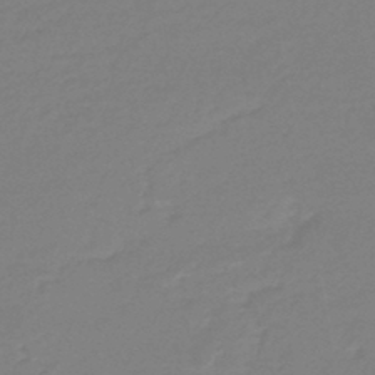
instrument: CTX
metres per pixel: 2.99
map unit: eHb
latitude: -46.0661
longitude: 88.3306
